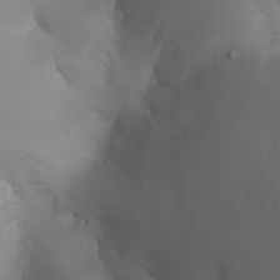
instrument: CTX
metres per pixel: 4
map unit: Nhu
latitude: -4.7085
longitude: -90.1200
